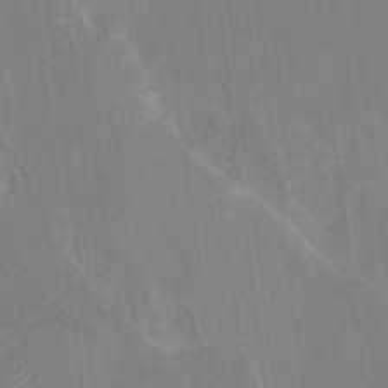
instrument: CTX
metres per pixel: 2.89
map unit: HNhu
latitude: 7.3671
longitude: -5.1214
